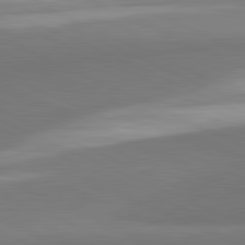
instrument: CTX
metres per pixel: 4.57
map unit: lApd
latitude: 81.9150
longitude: 151.4076
